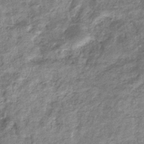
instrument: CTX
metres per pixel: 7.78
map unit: eHb
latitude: -37.1998
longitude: 77.4454
